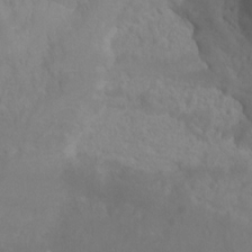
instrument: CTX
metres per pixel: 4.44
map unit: Ht
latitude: 1.7827
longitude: -20.7624
